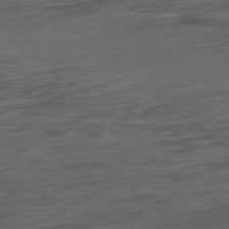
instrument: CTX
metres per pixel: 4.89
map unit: Hpe
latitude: -79.1620
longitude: -19.2537
